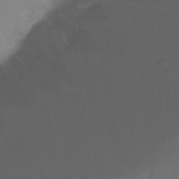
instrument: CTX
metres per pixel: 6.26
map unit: Ht
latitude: -9.2376
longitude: -37.3104
